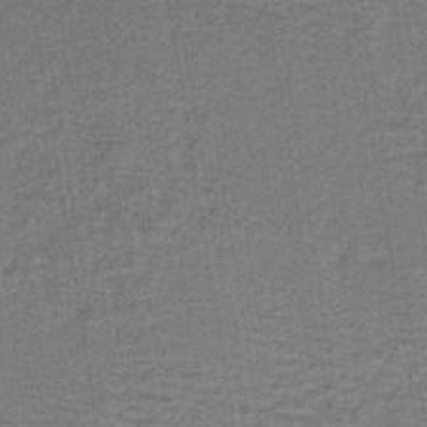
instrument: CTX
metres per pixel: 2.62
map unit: lHb
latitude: -40.6707
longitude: 59.3131
